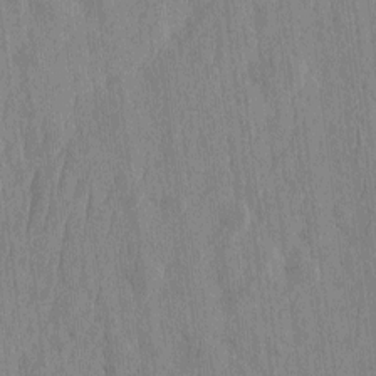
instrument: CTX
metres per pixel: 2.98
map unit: HNhu
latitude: -3.8044
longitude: 14.3684
